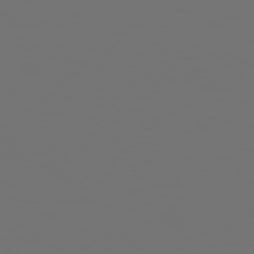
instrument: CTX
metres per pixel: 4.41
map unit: Hpe
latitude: 74.2900
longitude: -130.3657
